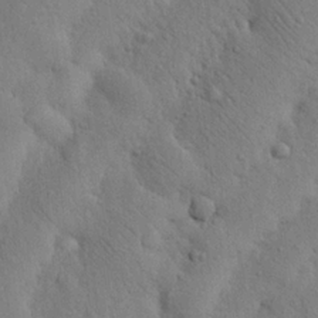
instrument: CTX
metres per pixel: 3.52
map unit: Nhu
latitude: 20.4601
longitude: -74.7246
